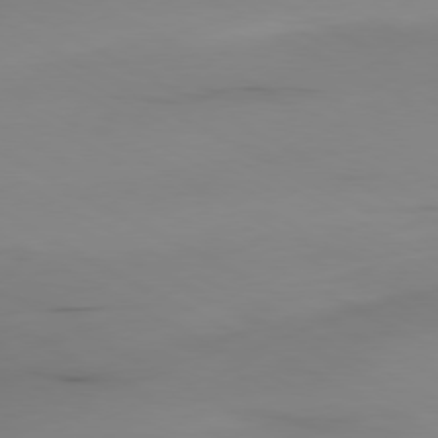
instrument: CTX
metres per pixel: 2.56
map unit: Ap
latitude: -80.1039
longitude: -62.9892
